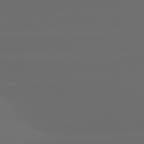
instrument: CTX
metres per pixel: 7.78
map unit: lApd
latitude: 81.3671
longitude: -147.4616
